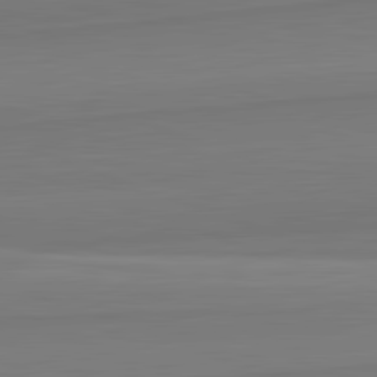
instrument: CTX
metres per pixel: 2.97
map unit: lApd
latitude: 82.4412
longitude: 169.0864
